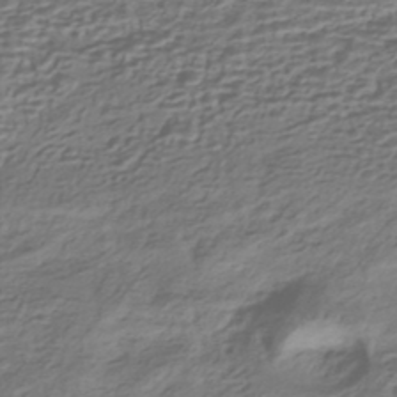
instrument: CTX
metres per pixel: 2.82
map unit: HNhu
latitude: -42.7841
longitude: 100.2550
